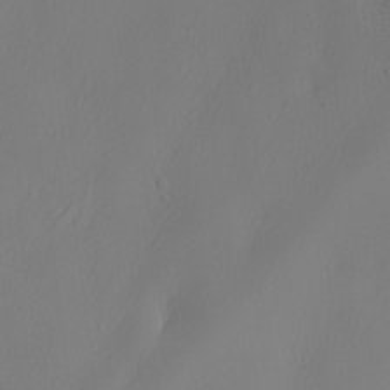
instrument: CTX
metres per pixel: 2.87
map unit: lHvf
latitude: 22.6490
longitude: 141.7666
